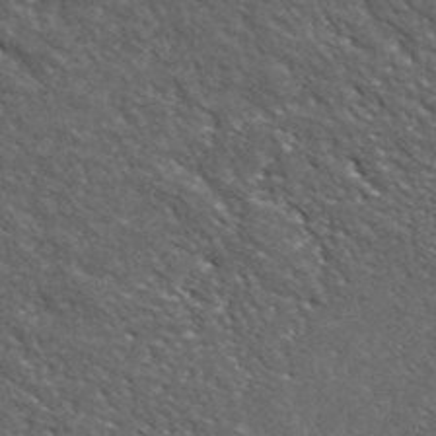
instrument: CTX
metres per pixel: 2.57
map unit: ANa
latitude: 41.6504
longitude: -87.2537
